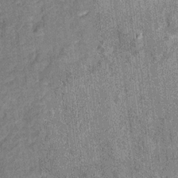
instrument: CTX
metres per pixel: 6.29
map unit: Ht
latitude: 8.5735
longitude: -37.9150
